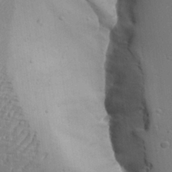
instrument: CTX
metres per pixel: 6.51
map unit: Aa
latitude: 27.2726
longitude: -129.2348
